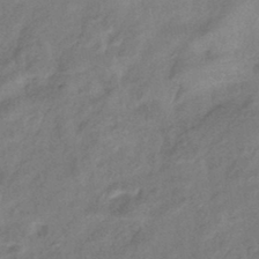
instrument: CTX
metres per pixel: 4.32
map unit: eHb
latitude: -42.1038
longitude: 83.5966
